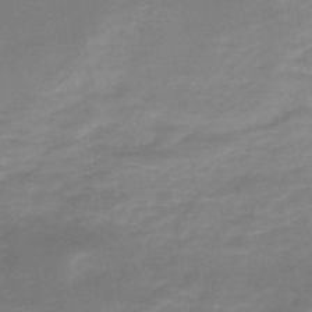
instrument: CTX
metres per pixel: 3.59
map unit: HNb
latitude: -49.2943
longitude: -39.2537
